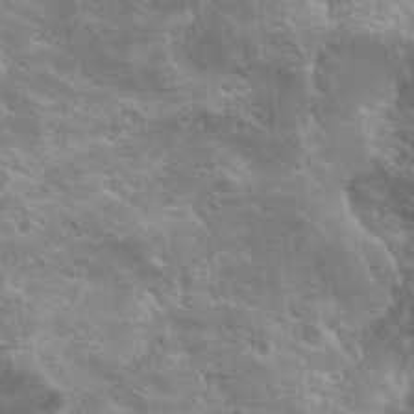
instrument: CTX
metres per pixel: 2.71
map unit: Hto
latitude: 22.9892
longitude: -41.9528
